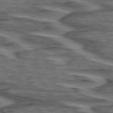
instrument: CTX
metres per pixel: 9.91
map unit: lApd
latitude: 73.8773
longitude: -71.2726
